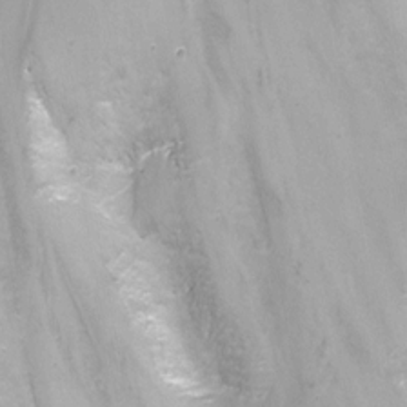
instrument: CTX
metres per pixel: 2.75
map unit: Nhu
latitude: -12.7274
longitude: -73.4994
